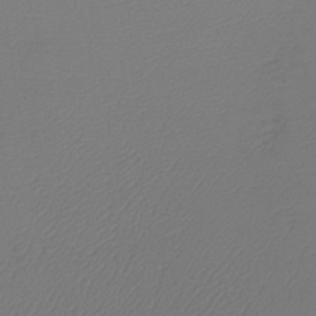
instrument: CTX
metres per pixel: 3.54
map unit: lHb
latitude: -42.9730
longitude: 76.9164
